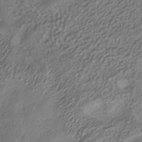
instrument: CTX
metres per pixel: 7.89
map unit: ANa
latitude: -36.7463
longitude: 95.1242
